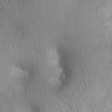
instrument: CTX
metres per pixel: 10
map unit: Ht
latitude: -3.8422
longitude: -15.9906
